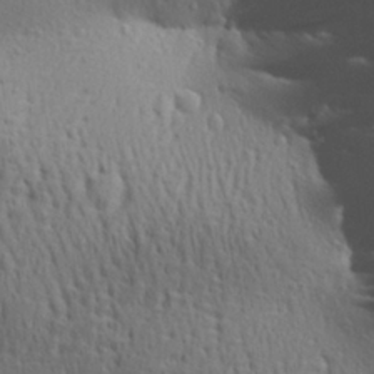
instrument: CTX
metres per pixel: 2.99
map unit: Aa
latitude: 29.3293
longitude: -139.9528
